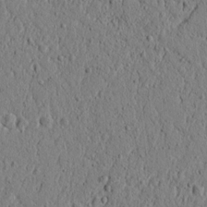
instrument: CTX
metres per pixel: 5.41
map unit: lAvf
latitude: 5.8016
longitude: 165.7667
